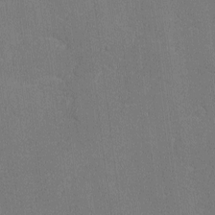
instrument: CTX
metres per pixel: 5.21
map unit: lAvf
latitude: -8.6707
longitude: -113.6505
